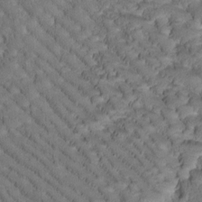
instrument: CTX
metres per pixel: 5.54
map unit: Htu
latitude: -1.4833
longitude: 172.8597
